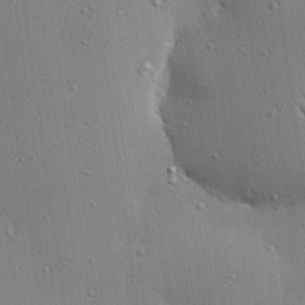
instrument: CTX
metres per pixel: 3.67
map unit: eHh
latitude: 24.3656
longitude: -89.1026
